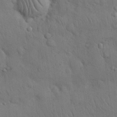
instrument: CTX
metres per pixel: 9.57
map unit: Nhu
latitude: 27.9717
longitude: -69.4427
